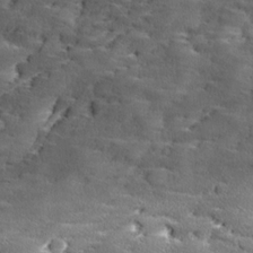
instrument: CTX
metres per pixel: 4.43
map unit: Ave
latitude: 18.0255
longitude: -136.7435
